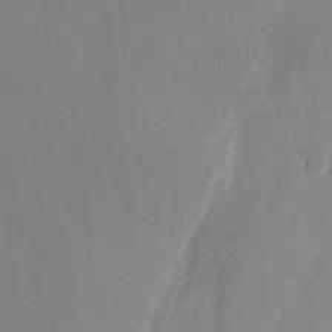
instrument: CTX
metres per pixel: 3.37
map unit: Hto
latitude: -8.4629
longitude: -45.0836
